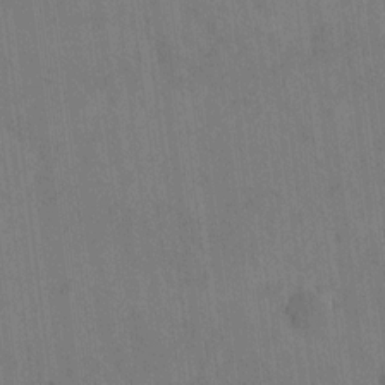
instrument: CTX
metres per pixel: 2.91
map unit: lAvf
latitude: 7.7639
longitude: 165.5966
